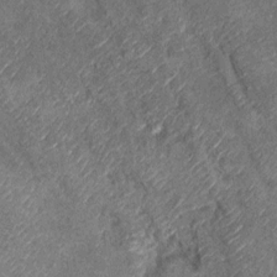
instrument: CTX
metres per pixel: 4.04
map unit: Hto
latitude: 10.9703
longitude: -36.7624
